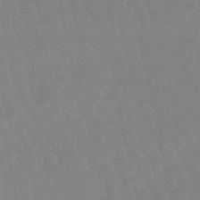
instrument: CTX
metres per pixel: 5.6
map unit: lHb
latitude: -48.8975
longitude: 75.7289
